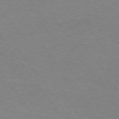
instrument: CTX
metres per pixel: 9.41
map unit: Hpe
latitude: 74.9703
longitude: -150.5545
